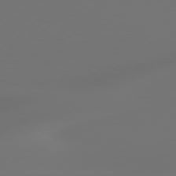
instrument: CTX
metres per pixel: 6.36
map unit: Hpe
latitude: 76.8380
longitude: -130.3468
